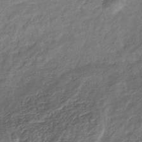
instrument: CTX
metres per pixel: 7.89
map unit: eHb
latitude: -34.4440
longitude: 80.1795
